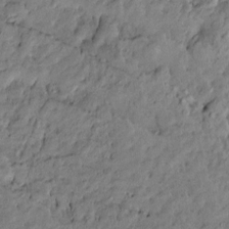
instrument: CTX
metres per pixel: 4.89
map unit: Htu
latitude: -10.0661
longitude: 177.0675
